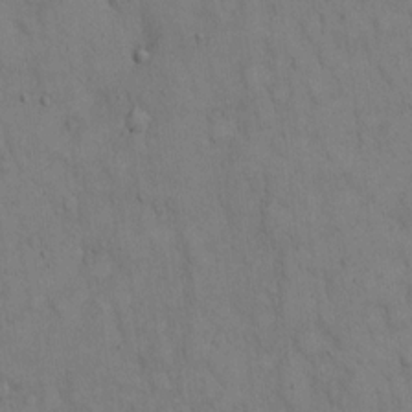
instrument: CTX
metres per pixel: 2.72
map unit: Hto
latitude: 14.3279
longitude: -60.5923
